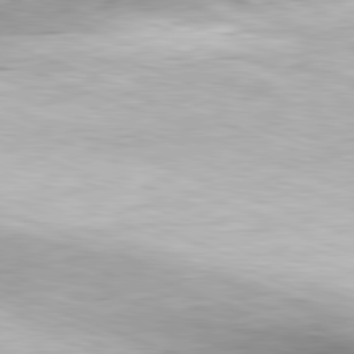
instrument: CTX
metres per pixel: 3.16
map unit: Hpe
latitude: -82.1606
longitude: 12.8030
